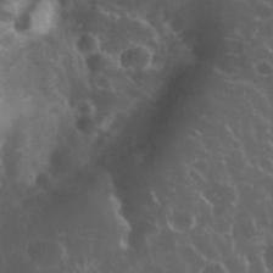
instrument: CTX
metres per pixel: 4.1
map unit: eHh
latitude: 33.8961
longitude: -61.7638
